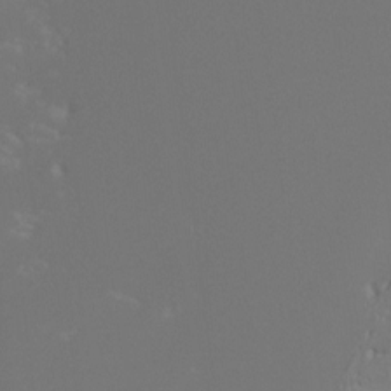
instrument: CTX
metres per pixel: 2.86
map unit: Hto
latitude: -7.8044
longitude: -51.8394
